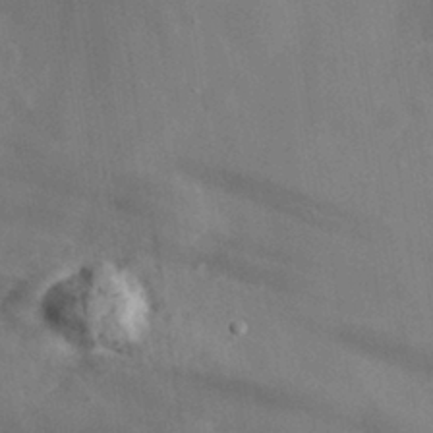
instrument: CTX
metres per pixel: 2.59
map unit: eHh
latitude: 30.1200
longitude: -72.4034
